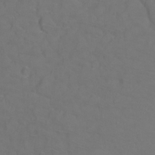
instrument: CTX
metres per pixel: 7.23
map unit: Ht
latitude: 1.8772
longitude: -33.2726
